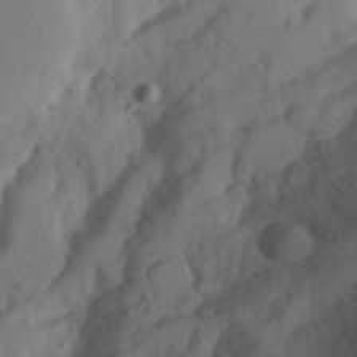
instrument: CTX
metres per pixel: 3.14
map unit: Aa
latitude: 24.1577
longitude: -131.5372
